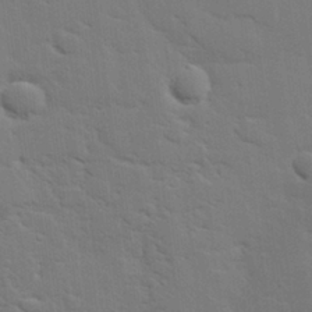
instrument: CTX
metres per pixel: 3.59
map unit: eHh
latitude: 26.3089
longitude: -81.8205
